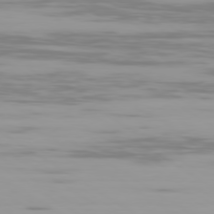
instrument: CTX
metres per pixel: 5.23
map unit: Ap
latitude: -79.7666
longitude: -102.7813
